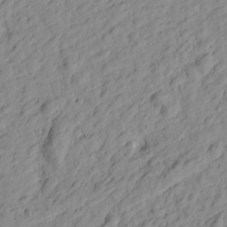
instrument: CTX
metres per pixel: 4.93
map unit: Htu
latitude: -0.5007
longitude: -175.1403
